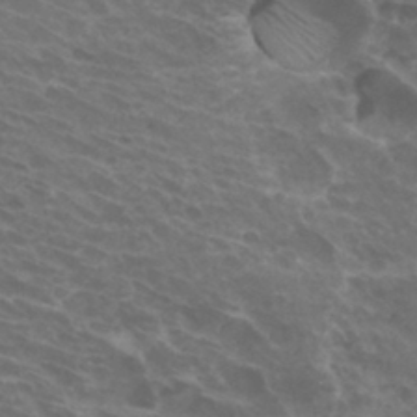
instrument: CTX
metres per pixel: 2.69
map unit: Hto
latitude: 32.1956
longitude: -43.7072
